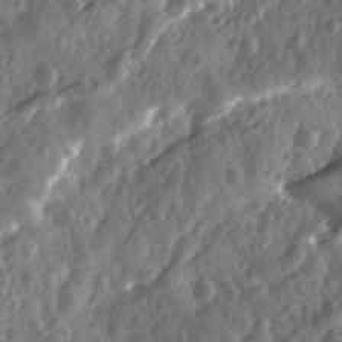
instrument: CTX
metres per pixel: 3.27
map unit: Ave
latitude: 11.7639
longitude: -103.2537
